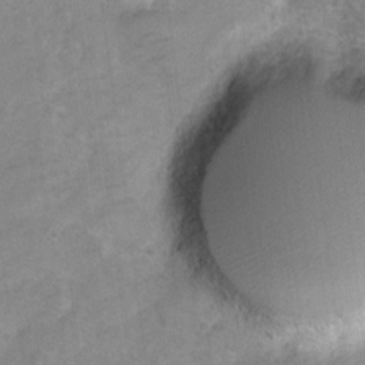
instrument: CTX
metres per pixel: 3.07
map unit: Hto
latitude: 5.6883
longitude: -31.6316
